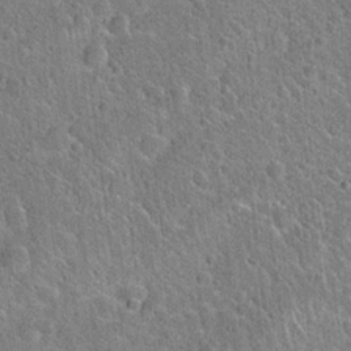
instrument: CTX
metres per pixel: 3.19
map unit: Hto
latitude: 21.5371
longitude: -51.0647
